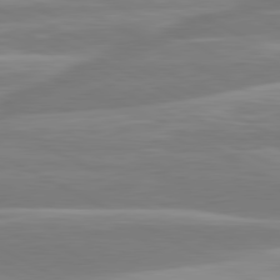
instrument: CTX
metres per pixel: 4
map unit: lApd
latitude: 80.8569
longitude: -129.6505
